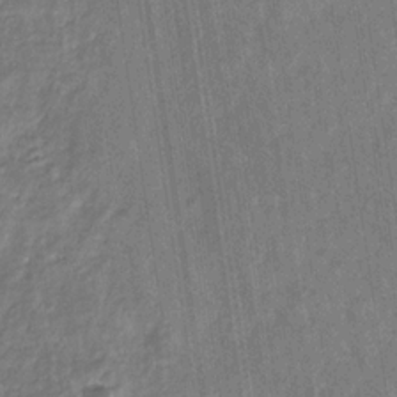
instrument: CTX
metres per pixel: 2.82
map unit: eHb
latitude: -29.6344
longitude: 69.4643
